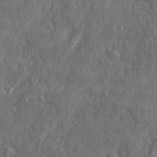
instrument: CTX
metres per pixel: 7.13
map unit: Ave
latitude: 22.2522
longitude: -133.7828
